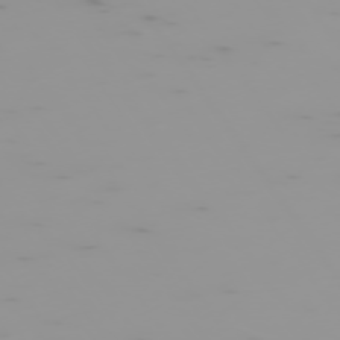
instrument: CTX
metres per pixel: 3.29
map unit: Hpe
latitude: -74.8219
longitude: 7.1431
